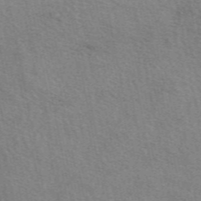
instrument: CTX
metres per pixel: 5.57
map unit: eAb
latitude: 50.8380
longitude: 116.8974
